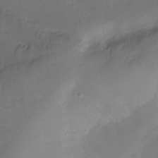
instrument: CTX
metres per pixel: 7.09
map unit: Ht
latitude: -9.9367
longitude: -46.4034
